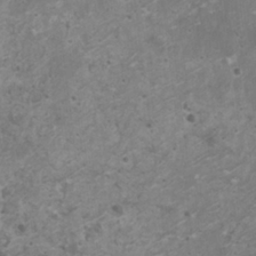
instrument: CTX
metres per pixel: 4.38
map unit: HNhu
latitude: -0.3118
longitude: 2.6896
